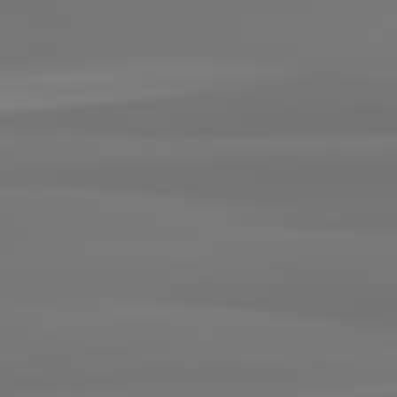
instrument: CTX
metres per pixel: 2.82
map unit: lApd
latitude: 82.5167
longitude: 171.6155
